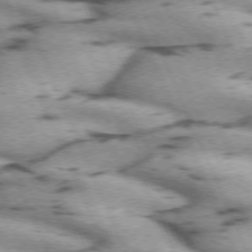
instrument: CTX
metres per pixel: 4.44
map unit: lApd
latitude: 72.2901
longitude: -54.1389
